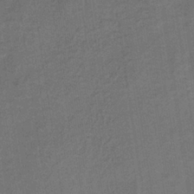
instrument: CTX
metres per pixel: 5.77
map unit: lHb
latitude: -35.0297
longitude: 65.6722
